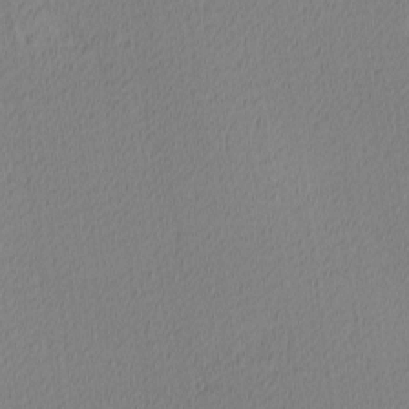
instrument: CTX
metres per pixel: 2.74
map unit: Ave
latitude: 3.4804
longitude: -114.6301
